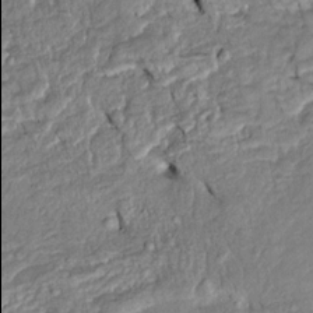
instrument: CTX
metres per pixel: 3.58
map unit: Htu
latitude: -5.4454
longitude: 154.0094
